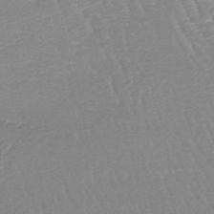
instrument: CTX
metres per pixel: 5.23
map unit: lHb
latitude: -44.8030
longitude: 77.6344
